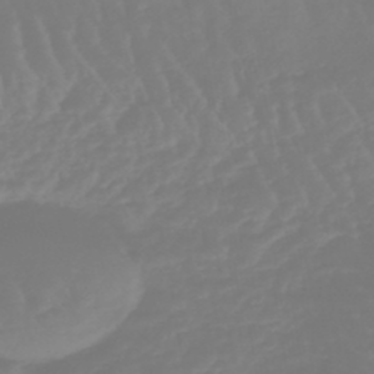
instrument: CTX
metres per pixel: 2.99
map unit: eHb
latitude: -45.9178
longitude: 79.3320
